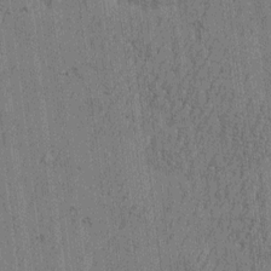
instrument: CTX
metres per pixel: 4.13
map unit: Htu
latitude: -6.2172
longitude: 176.3306
